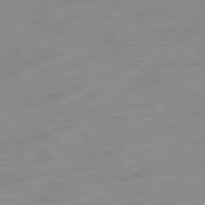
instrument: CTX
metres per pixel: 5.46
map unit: Hpe
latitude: -78.5573
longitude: -18.2333
